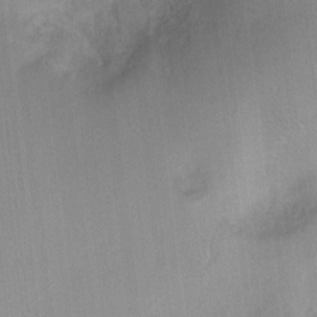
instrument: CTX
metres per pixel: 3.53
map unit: Nhu
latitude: 1.6505
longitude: -16.2900
